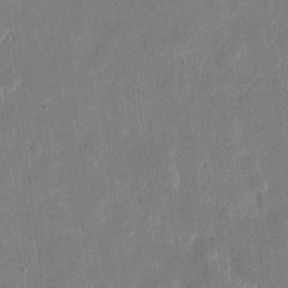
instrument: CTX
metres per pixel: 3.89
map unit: eHh
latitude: 11.4238
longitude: -69.9717
